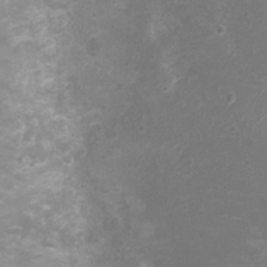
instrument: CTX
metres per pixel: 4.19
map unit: Nhu
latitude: 4.1389
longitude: -17.6316
